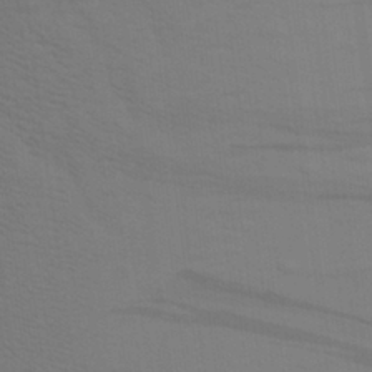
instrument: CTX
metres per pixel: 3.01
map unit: Aa
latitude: 27.7639
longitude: -131.3293
